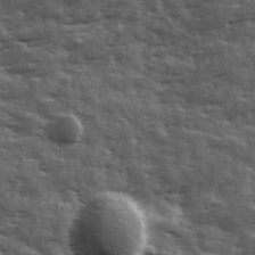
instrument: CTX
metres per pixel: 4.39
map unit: Ave
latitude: 11.9528
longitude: -102.9136
